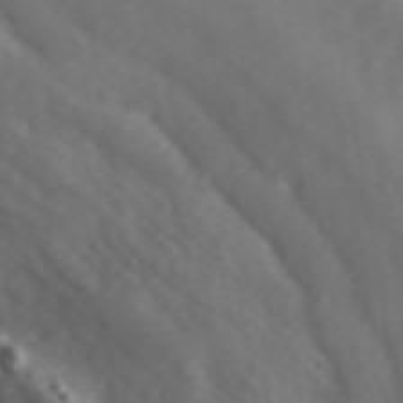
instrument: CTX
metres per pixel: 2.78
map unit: ANa
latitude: 45.0458
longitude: 22.2362
